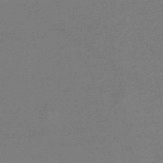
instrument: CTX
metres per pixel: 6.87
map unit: lHb
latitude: -47.1242
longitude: 72.1039
